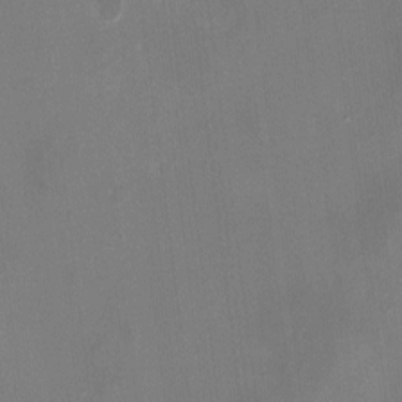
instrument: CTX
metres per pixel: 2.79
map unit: HNhu
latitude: -1.9179
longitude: -5.6316
